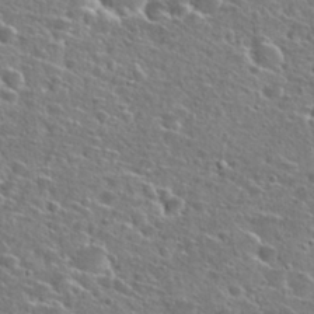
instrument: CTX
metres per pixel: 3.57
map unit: Hto
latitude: 26.1767
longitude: -47.8584
